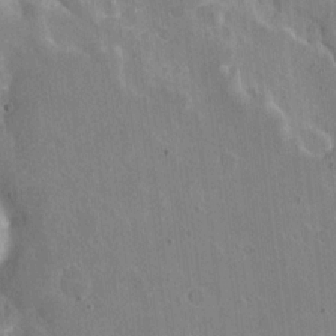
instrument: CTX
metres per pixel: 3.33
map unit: eHh
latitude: 7.4804
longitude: -67.1970
